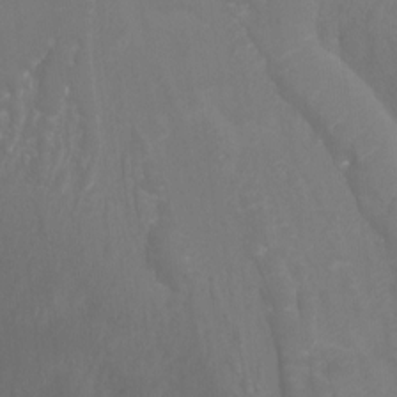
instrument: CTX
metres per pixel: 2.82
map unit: Aa
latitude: -13.2187
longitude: -67.9528
